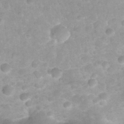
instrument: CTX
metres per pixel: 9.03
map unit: Nhu
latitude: 27.0081
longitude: -63.2915
